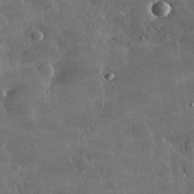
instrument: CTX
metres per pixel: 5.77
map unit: lHvf
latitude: 32.5357
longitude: -90.3089
